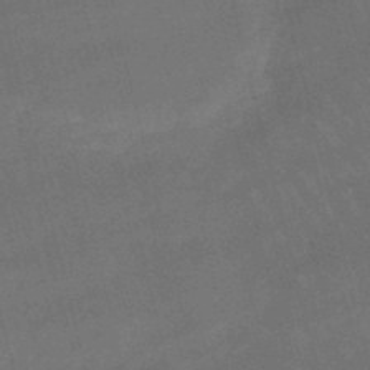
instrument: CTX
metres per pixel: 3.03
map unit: lHb
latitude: -47.8800
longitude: 76.4629
